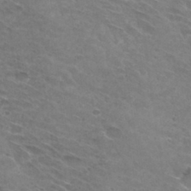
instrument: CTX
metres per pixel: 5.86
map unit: Hto
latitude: 31.1970
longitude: -46.9325
